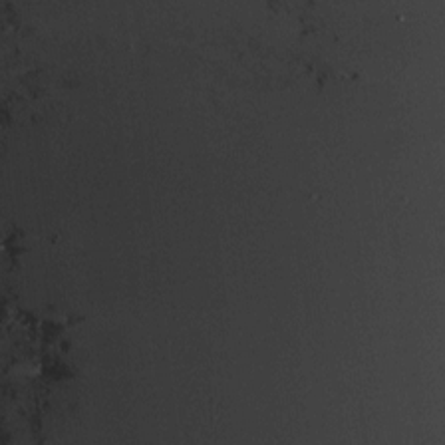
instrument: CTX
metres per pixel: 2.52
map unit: Htu
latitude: -6.6896
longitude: 158.1606
